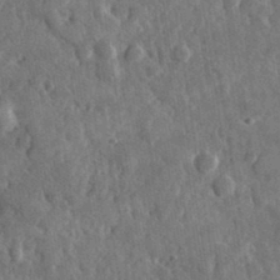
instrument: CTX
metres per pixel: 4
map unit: lHvf
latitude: 35.1403
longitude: -87.7260
